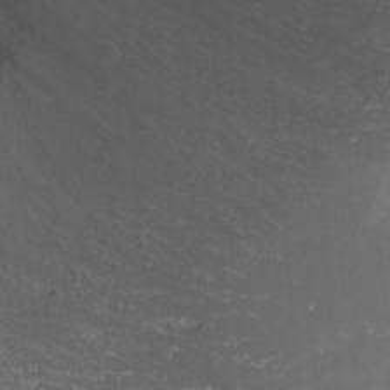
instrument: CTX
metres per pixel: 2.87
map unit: Nhu
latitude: -0.9542
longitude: -80.3467
